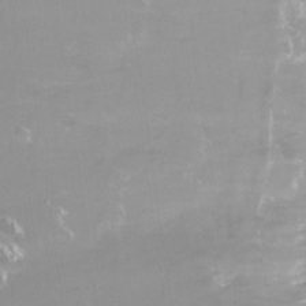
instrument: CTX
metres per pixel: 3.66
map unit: HNhu
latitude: -27.3509
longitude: 75.0109
